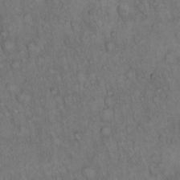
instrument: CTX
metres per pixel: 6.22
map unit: Hto
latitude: 15.4427
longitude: -57.0080
